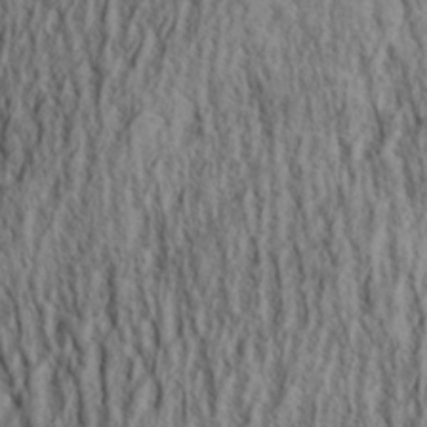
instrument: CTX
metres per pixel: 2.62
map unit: Aa
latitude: 29.8394
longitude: -138.4979
